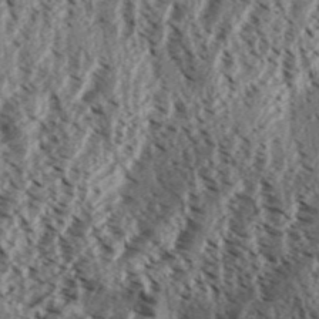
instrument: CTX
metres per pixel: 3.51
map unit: Aa
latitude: 31.7261
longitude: -137.3104
